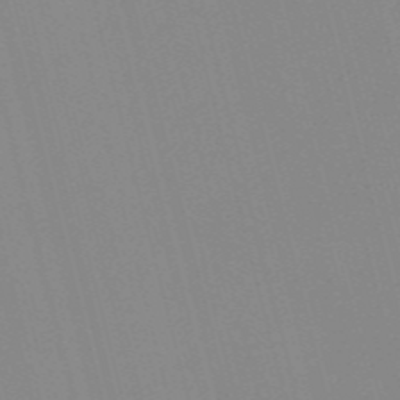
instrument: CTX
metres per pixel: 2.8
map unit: Nve
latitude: -57.3321
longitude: 61.8611
